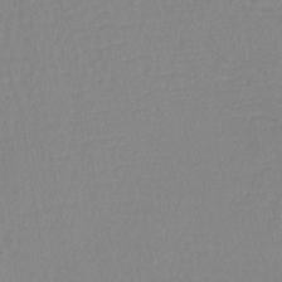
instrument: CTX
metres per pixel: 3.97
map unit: lHb
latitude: -41.2376
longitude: 64.2173
